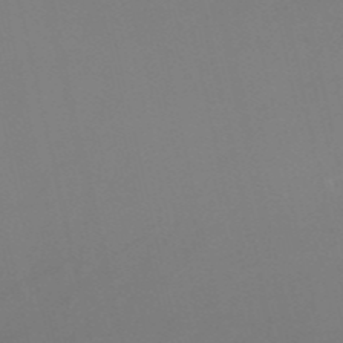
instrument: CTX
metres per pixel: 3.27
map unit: HNb
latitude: -53.3131
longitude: -50.2900
